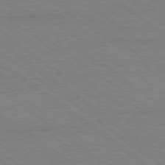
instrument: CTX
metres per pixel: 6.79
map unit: Ap
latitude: -79.2187
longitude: -83.2159
